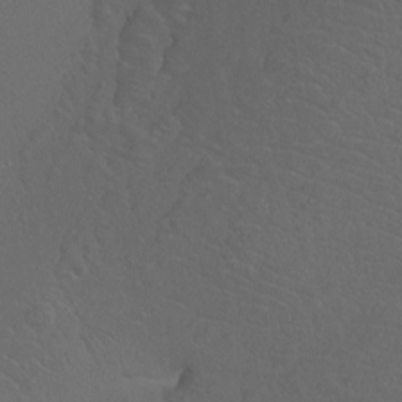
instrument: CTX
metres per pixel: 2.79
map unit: Htu
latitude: -11.5966
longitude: -72.4034
